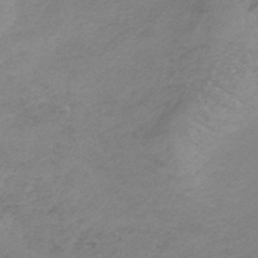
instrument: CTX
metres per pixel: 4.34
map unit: HNb
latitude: -34.8597
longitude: 56.2739
